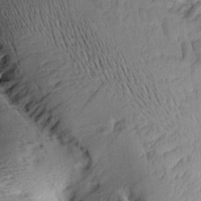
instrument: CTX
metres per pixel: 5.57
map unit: Aa
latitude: 9.2915
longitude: -141.1025
